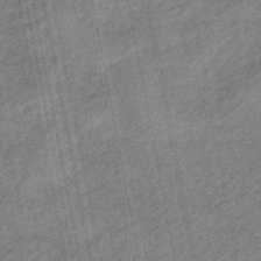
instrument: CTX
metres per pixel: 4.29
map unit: eHb
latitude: -44.7652
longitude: 89.2565
